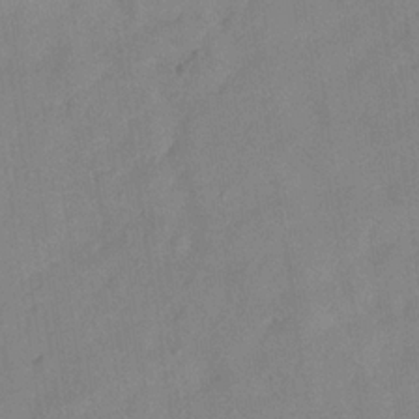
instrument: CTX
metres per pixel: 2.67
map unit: Hve
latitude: -32.5196
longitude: 92.0283
